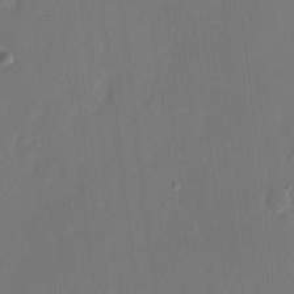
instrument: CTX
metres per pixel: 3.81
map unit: eHh
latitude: 7.4993
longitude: -68.7246
